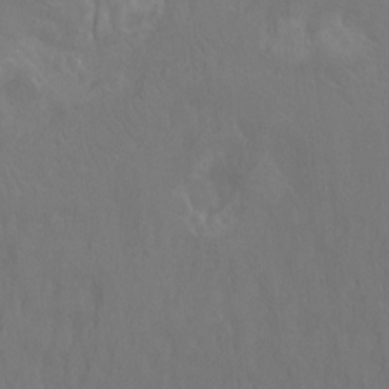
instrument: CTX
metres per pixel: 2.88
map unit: Hto
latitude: -10.7463
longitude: -38.1767
